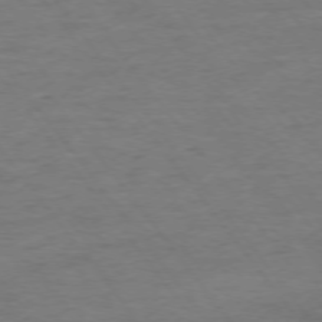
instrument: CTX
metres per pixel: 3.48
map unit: Ap
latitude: -75.6533
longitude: -89.5938
